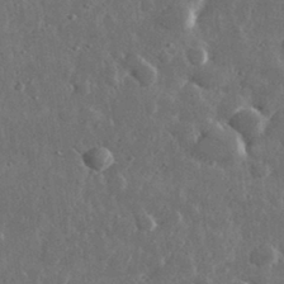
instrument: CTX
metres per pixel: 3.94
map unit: lHvf
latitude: 31.9528
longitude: -89.0648
